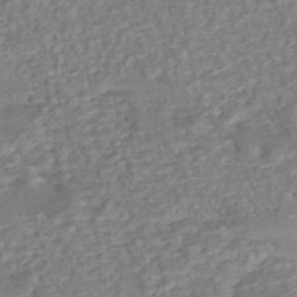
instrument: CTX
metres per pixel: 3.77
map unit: eHh
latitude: -43.5777
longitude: 120.8030
